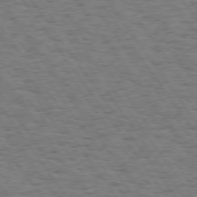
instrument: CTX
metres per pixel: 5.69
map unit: Hpe
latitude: 74.3089
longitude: -134.6112
